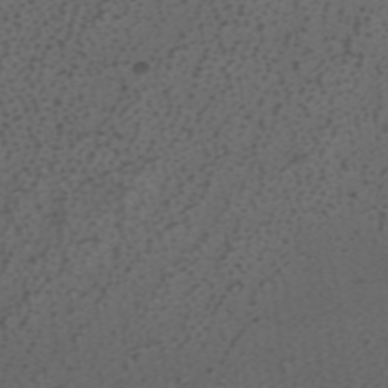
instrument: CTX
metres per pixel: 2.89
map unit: ANa
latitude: 37.4616
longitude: 24.1606
